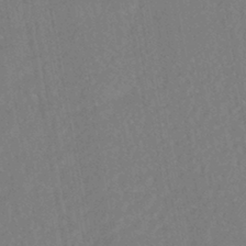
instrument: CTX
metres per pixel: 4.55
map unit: HNhu
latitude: -45.1998
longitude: 104.1039
